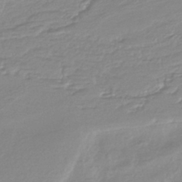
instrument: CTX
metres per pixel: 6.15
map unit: HNhu
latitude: -44.8219
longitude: 96.4062
